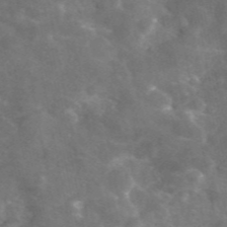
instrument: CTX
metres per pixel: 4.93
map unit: eAb
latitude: 45.9150
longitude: 120.0094
